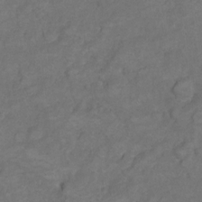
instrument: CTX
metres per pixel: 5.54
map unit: Hto
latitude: 5.6316
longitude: -36.3656
